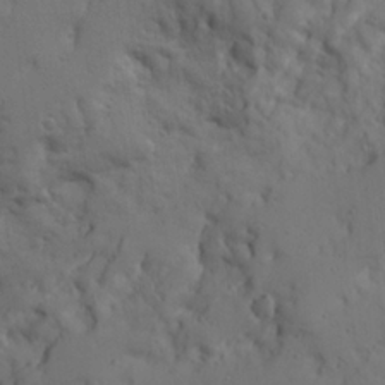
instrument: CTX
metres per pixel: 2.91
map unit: Ave
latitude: 23.2537
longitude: -135.6127
